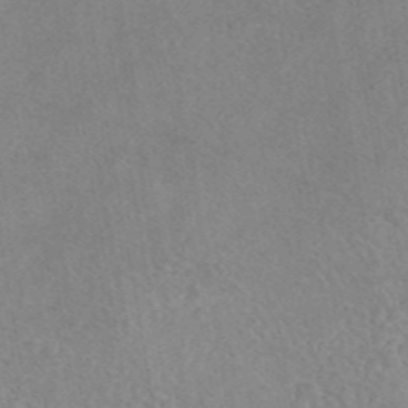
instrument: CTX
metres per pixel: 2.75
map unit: eAb
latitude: 44.8380
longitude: 115.6911
